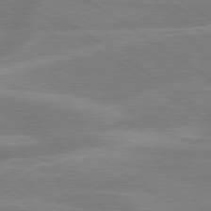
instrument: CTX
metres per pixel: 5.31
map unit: lApd
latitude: 79.2915
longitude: -122.8002
